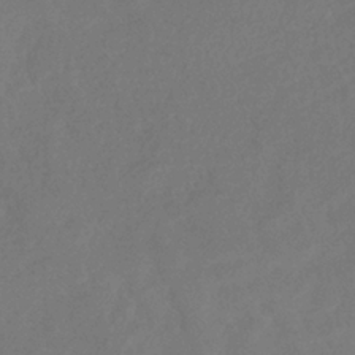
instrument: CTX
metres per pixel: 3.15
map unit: eHb
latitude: -35.1053
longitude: 78.4818
